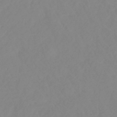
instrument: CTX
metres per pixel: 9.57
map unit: lHb
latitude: -41.8233
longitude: 77.7667
